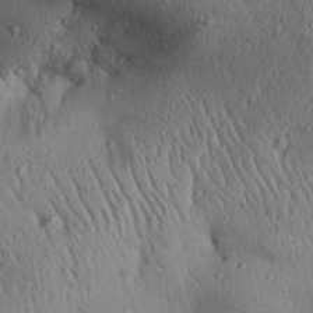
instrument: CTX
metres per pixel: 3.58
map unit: Aa
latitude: 28.6490
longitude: -134.4223
